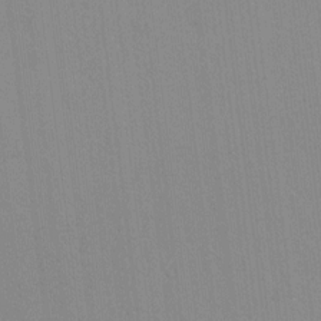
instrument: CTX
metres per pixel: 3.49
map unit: lAvf
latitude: 8.7435
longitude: 167.5399
